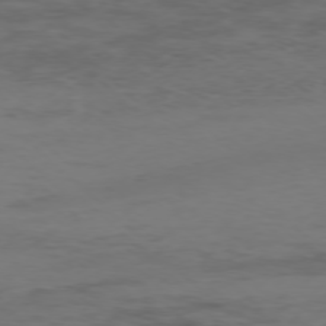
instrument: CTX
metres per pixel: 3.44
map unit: Ap
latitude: -76.4440
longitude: -67.6316
